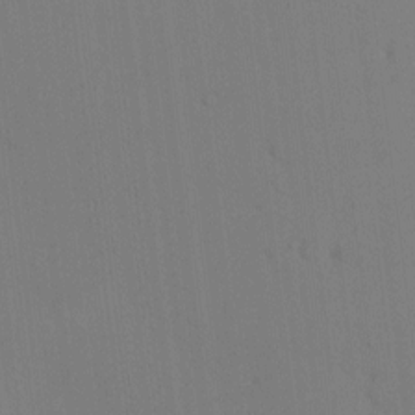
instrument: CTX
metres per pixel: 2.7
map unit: eHh
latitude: 0.1011
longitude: 17.3699
